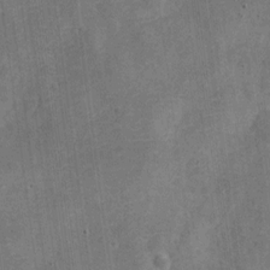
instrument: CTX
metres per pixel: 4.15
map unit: Nve
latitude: -25.8233
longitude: 105.4832
